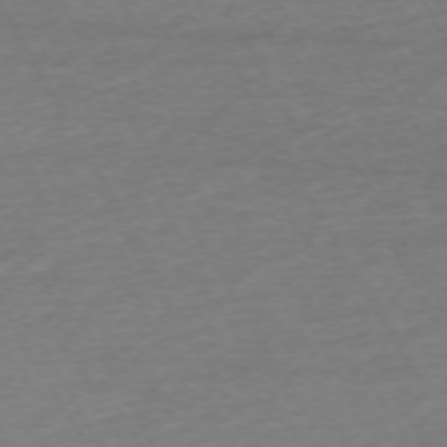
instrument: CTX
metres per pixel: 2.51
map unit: Ap
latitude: -72.8030
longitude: -69.4993
